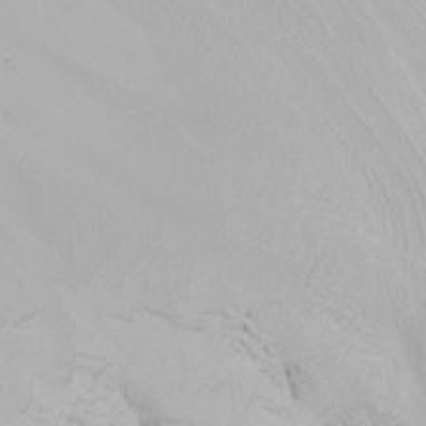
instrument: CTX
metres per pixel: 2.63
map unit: Nhu
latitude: -6.3306
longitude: -89.2726
